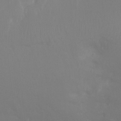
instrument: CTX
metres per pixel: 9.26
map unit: Ht
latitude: -5.0297
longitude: -24.9135
